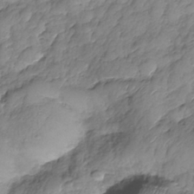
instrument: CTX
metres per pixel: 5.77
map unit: Nhe
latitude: -37.3131
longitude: -147.9339
